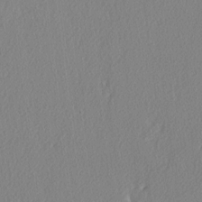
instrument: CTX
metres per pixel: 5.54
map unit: lAvf
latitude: -5.4454
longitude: -108.9513
